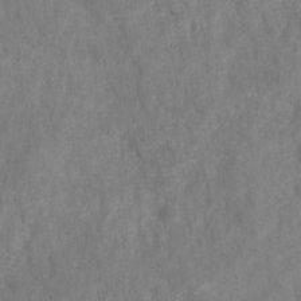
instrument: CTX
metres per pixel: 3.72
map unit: HNhu
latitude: -28.4251
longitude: 73.1053
